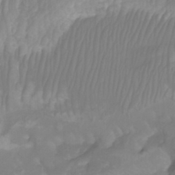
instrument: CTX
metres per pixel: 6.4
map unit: Htu
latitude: -4.8975
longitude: -76.5545
